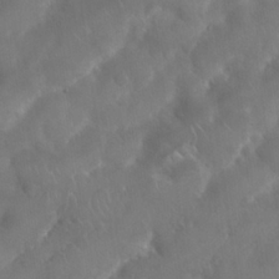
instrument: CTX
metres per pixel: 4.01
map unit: Nhu
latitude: 25.0269
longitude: -62.1767
